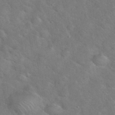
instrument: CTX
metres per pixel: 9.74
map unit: eHh
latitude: 37.9717
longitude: -65.4048
